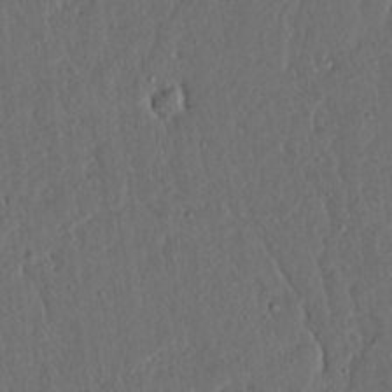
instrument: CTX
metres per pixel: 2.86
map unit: lAvf
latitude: 7.5371
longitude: 167.9367
